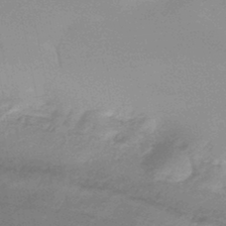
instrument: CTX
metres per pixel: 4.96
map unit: eHb
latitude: -45.3888
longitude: 85.5588
